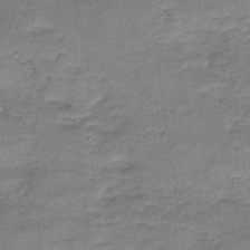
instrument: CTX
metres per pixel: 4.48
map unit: HNb
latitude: -48.0472
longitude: -38.8002
